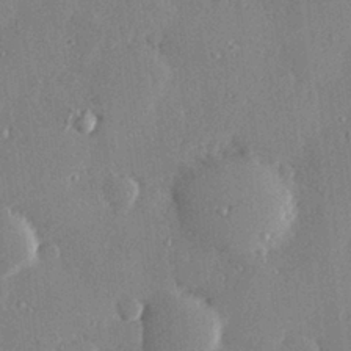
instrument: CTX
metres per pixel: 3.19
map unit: Hve
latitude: 28.6301
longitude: -91.6127
